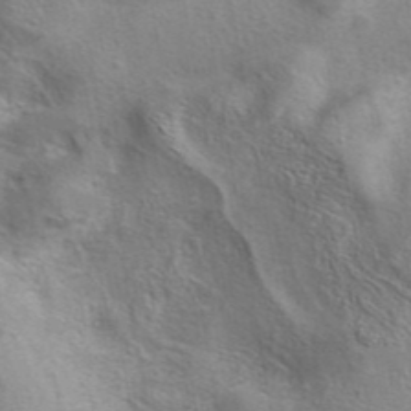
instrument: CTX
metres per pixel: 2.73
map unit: eAb
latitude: 41.8016
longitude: 104.0472
